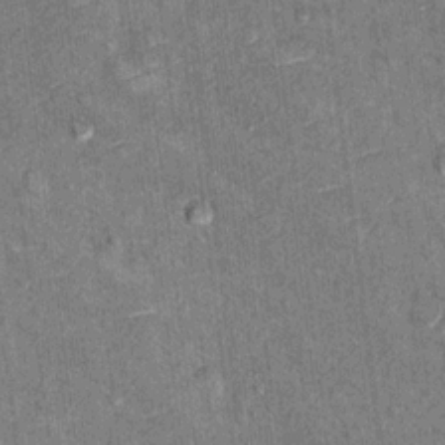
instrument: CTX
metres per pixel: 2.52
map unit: Hto
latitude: 10.5168
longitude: -36.4979
